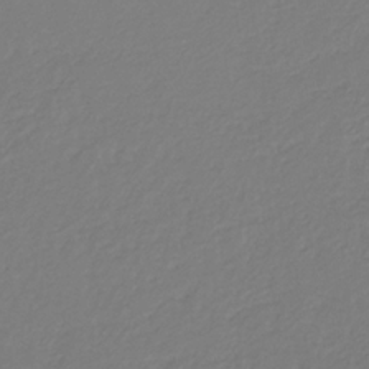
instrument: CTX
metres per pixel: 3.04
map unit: eHb
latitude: -29.6911
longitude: 67.6911
